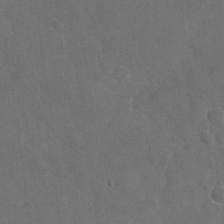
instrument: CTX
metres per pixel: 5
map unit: Nhu
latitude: -29.4077
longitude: -62.1956
